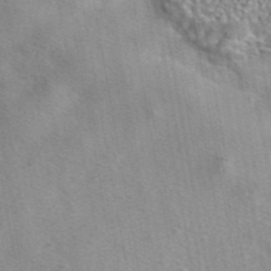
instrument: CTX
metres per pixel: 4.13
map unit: eAb
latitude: 42.5168
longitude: 107.3321
